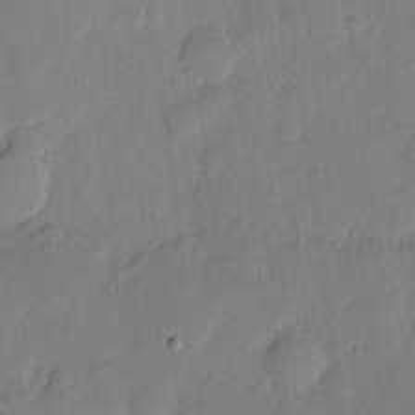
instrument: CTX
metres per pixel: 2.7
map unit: eHh
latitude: 5.2726
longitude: -72.4034
